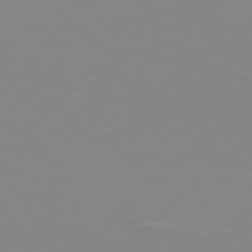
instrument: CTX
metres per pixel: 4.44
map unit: Hpe
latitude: 78.2523
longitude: -127.2726
